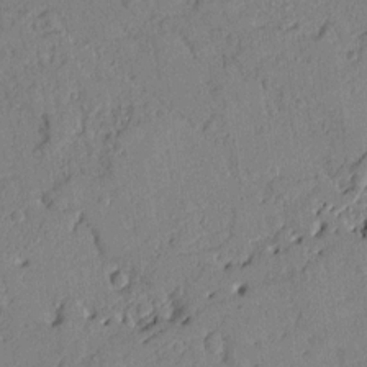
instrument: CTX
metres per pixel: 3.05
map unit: Ht
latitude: 10.0255
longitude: -78.5168
